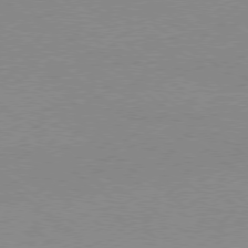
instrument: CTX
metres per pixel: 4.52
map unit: Hpe
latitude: -79.1242
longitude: 8.2361
